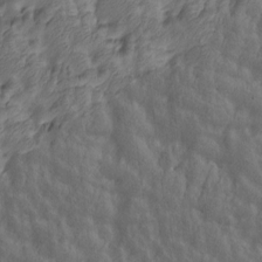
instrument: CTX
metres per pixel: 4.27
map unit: Htu
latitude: -5.3320
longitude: -177.8394
